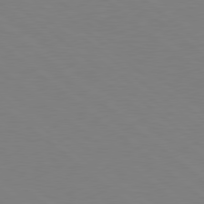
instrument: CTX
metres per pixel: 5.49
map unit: Hpe
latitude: 78.7058
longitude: -148.0444
